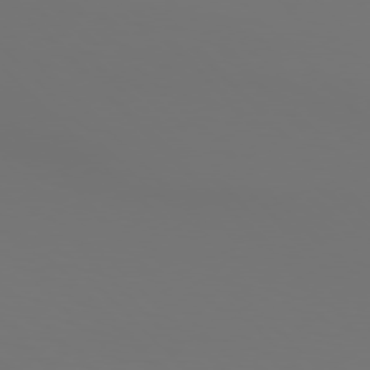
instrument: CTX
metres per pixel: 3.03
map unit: Hpe
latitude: 76.9702
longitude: -133.9339
